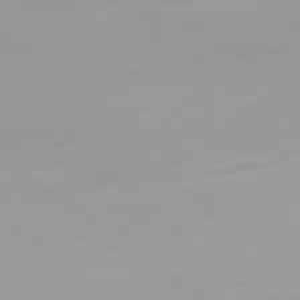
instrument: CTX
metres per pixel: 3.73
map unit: Ap
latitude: -79.8422
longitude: -68.4034
